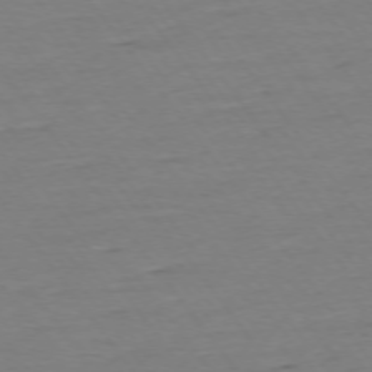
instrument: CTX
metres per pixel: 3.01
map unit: Ap
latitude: -75.1054
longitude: -83.5749
